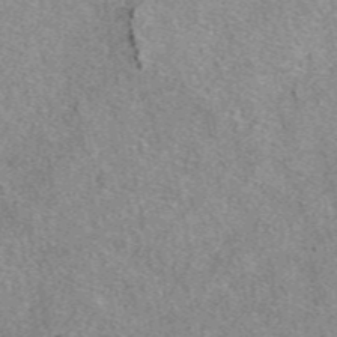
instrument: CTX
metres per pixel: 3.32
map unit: eAb
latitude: 48.0633
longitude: 111.9178
